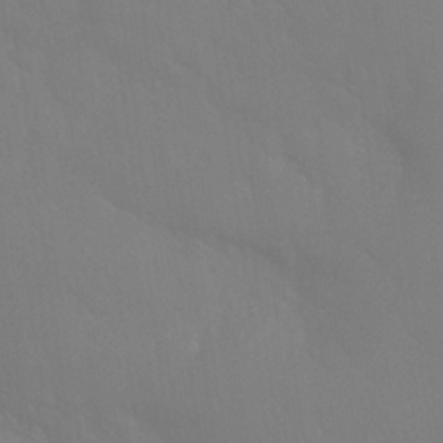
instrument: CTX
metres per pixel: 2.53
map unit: Nhu
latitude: 26.4034
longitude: -56.8191
